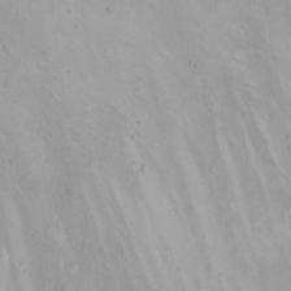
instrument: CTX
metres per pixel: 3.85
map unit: Nhu
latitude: 23.1970
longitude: -62.2523
